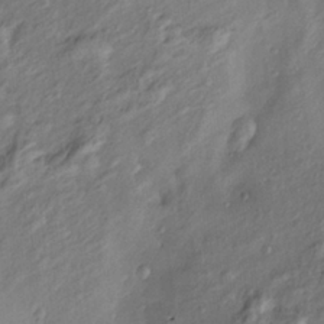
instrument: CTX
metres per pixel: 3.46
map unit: Nve
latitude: -7.1620
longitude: 174.4062
